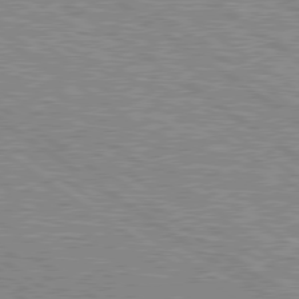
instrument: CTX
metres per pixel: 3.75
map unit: lApd
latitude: 79.1026
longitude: -161.8016
